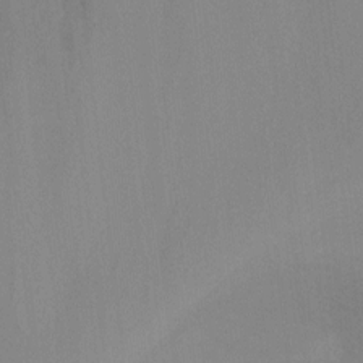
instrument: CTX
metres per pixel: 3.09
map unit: Ht
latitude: -9.9178
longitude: -32.6679
